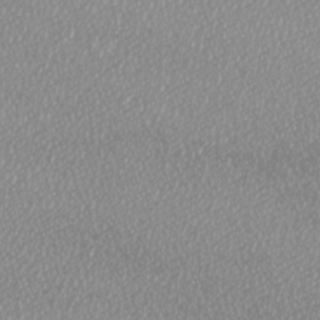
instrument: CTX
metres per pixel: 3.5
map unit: Htu
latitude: -6.2172
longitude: -73.4805
